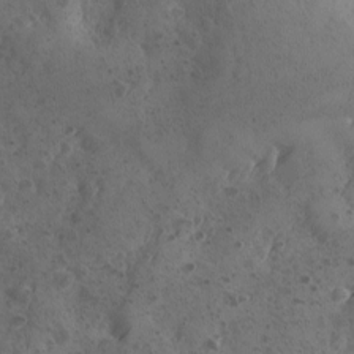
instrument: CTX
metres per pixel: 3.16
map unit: Ave
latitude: -9.0297
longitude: -118.2144
